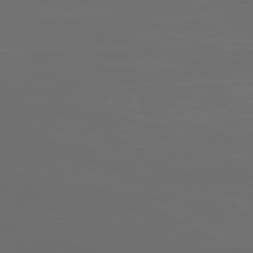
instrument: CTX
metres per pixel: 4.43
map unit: Ap
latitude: -76.5007
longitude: -82.3278
